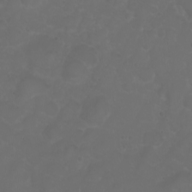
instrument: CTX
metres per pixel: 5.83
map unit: eHh
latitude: 0.9513
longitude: -55.1403
